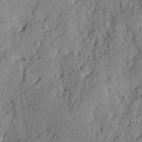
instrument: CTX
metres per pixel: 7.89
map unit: Ave
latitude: 10.2145
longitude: -101.7639
